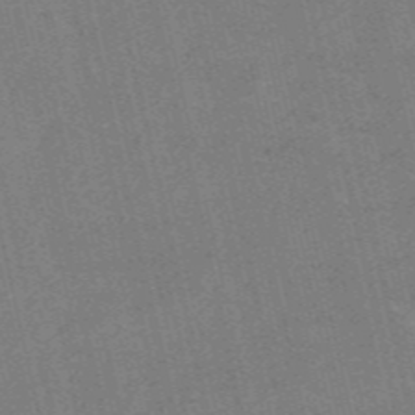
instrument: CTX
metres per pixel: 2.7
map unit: HNb
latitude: -55.5399
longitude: -42.1200
